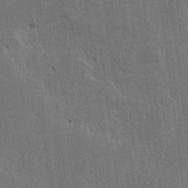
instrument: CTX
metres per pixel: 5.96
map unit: lAvf
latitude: -5.1998
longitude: -114.6301
